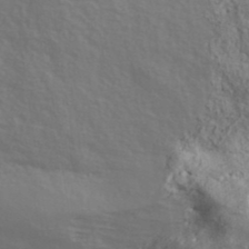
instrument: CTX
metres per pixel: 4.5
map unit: ANa
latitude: 38.8569
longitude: 22.3118
